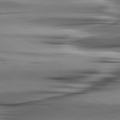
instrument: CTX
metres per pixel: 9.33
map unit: lApd
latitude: 80.6490
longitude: -122.5735
